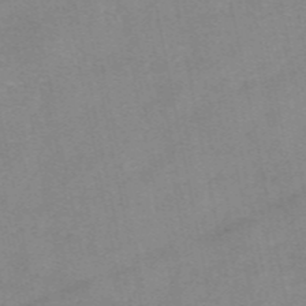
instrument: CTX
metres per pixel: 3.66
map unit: eAb
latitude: 48.1956
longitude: 103.6344
